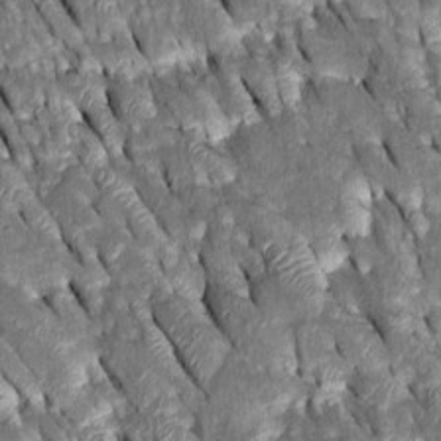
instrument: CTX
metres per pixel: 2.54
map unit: Htu
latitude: -0.8408
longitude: 148.9353
